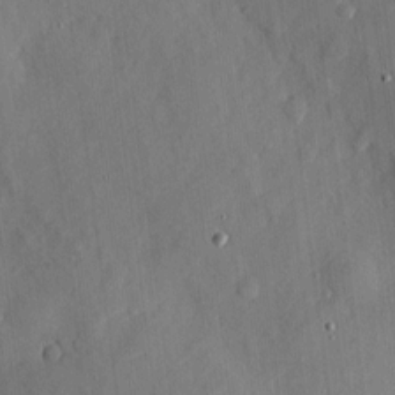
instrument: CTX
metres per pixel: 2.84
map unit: eHh
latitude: 4.2900
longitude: -73.3860
